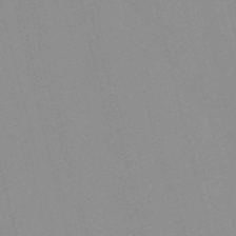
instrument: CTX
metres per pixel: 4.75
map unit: Nve
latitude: -57.3698
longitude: 61.4077
